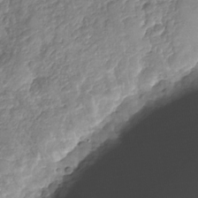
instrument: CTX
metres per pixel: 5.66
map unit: Nhu
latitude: -30.9919
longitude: -59.8394
